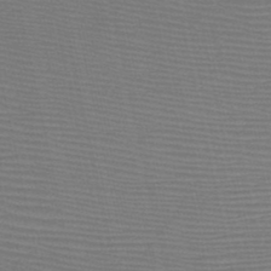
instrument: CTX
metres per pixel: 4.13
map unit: HNb
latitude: -46.9164
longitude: -41.4615
